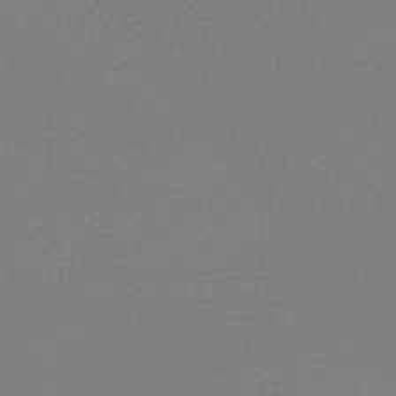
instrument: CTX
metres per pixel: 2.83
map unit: lHb
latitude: -43.5777
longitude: 70.1984
